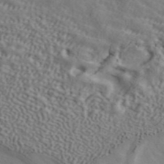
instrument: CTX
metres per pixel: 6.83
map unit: ANa
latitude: 43.2726
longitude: 48.8786
